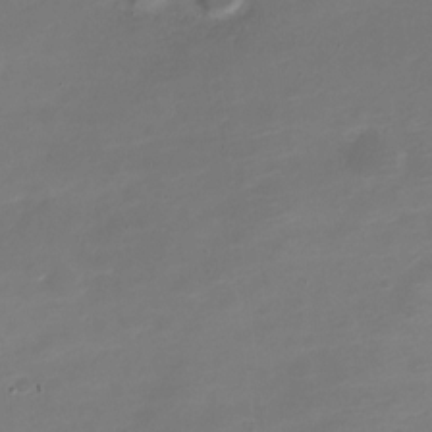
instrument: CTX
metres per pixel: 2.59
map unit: Nve
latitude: -21.2754
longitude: 105.1809
